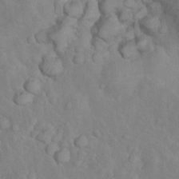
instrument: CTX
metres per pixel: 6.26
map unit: Nhu
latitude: 10.7435
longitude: -26.1767
